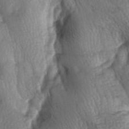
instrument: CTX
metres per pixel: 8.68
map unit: lAa
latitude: -6.3495
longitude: -126.2712
